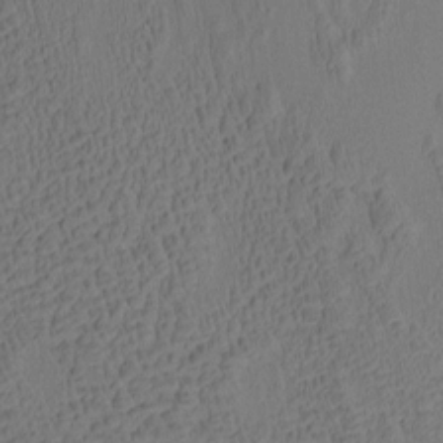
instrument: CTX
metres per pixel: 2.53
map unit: eHh
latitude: -0.8975
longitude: 15.4455
